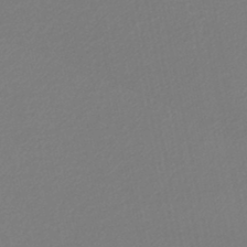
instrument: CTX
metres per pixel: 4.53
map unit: lHb
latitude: -45.4077
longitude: 75.3321
